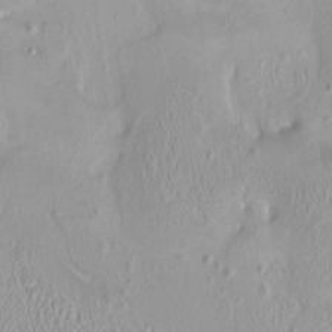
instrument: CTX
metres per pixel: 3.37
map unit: HNhu
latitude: 3.7260
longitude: 5.6155
